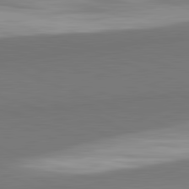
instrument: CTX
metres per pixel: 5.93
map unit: lApd
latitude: 82.3089
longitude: 150.5007
